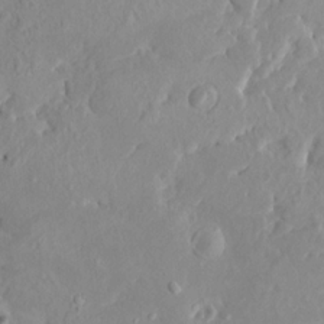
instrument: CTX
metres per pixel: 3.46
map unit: HNhu
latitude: 7.1970
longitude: -1.2537
